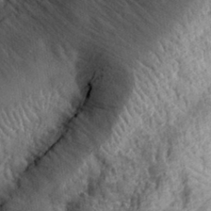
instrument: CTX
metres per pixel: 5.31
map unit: eHh
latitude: 32.2711
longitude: -80.0822
